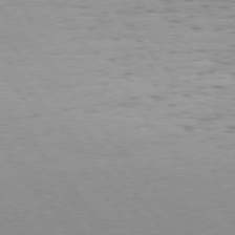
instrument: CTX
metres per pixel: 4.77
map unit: Hpe
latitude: 75.7072
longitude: -143.7828
